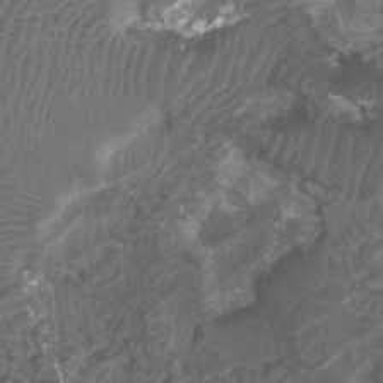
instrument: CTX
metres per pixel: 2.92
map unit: Ht
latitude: 2.9891
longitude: -19.8583
